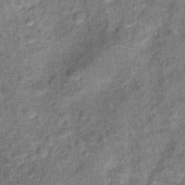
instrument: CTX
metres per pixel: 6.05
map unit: Ht
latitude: 10.1200
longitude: -38.9891
